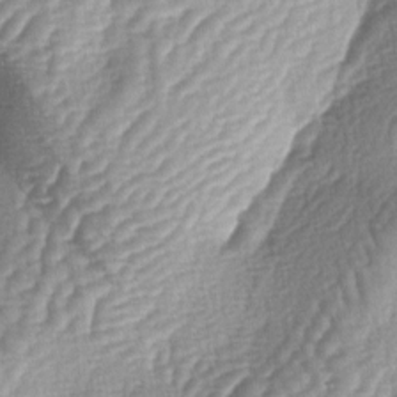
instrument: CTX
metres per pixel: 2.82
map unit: lAa
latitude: -4.0283
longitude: -127.6316
